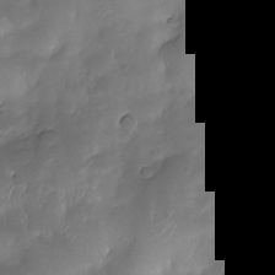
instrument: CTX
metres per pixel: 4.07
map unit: Nhe
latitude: -33.8801
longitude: -145.9717
